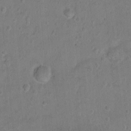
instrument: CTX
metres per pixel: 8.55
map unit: Hto
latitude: -6.7652
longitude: -35.5749
